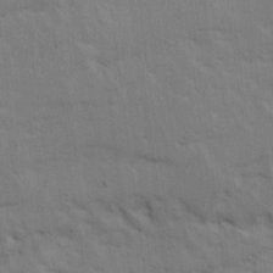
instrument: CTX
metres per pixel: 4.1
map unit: Ave
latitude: 16.1200
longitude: -138.7813
